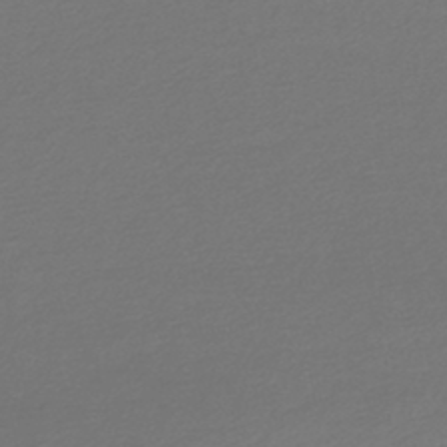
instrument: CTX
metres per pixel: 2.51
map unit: lHb
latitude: -46.2928
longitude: 68.1983
